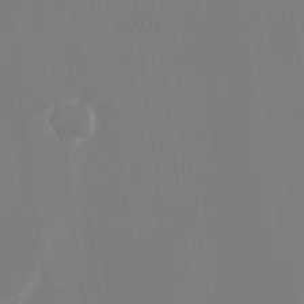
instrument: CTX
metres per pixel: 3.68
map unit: Nhu
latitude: -24.8408
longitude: -72.6869
